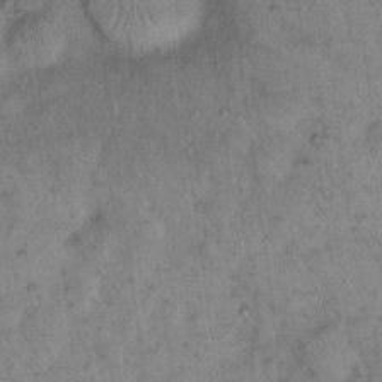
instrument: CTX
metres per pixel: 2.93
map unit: eHh
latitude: 15.6883
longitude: -64.8002
